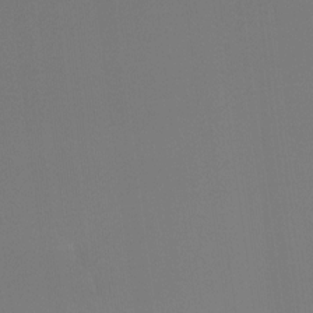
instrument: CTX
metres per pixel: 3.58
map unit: Ht
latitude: -4.8408
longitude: -62.5168
